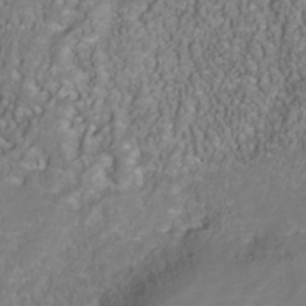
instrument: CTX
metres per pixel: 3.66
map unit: Nhu
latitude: -40.8408
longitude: -85.1025
